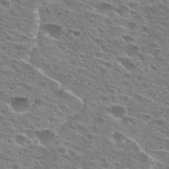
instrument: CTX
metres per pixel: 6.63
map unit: Hto
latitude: 26.4979
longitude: -47.3671
